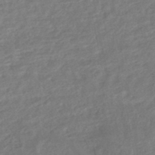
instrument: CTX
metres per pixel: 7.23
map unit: HNhu
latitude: -45.3510
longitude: 102.0472
